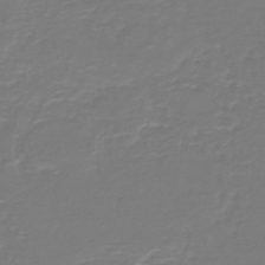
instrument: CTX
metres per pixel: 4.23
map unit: HNb
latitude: -47.0108
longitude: 52.8219
